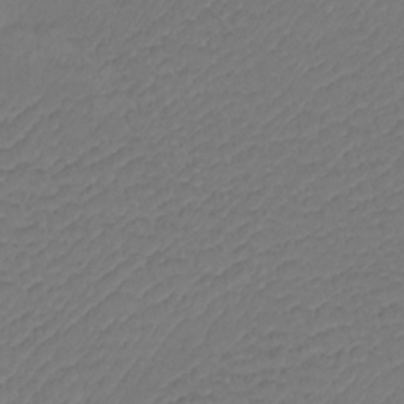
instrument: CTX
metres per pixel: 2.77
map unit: Htu
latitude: -12.7085
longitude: -69.9150
